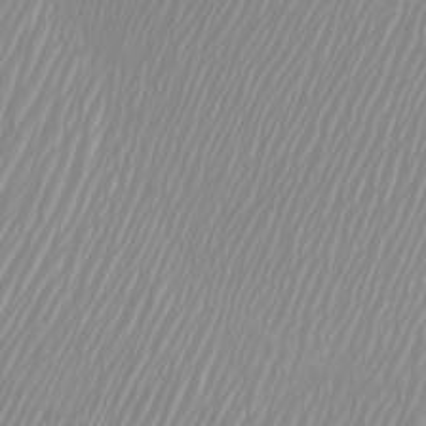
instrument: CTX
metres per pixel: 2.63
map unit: Htu
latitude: -4.0850
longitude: -73.0270
